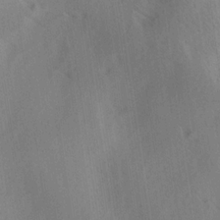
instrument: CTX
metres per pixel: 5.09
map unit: lAa
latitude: 17.5938
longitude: -138.4601
